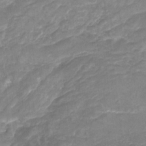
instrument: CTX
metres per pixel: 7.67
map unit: Nhu
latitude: -22.5574
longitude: -56.0444
